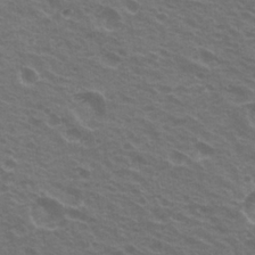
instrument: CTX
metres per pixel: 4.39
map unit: Hto
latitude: 21.7828
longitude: -31.0648
